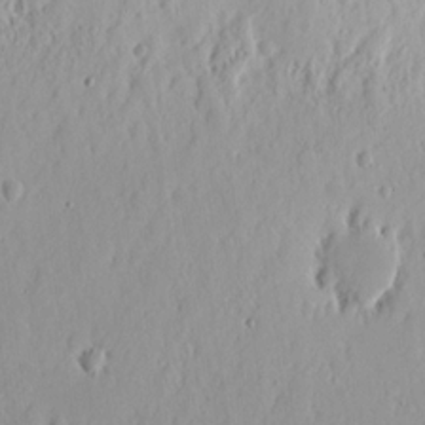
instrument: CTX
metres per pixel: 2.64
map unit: Nhu
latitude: 13.2537
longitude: -72.9325
